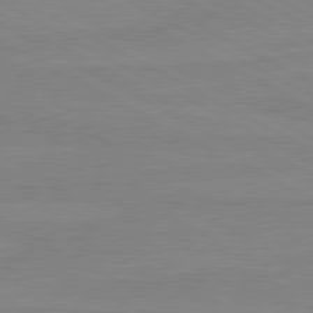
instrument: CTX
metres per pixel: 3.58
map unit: lApd
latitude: 80.8947
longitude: -176.4223
